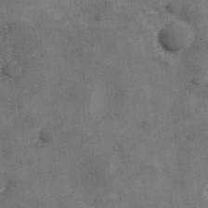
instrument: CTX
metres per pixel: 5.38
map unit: Ave
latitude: 10.7246
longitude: -106.0255
